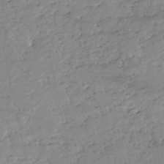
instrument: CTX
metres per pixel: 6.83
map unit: eHh
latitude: -52.2550
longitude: -24.1766
